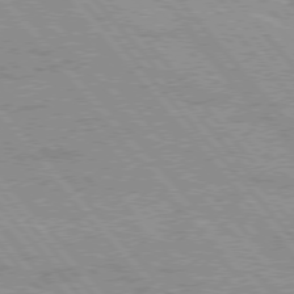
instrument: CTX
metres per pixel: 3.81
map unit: Hpe
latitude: 75.7828
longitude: -150.6112
